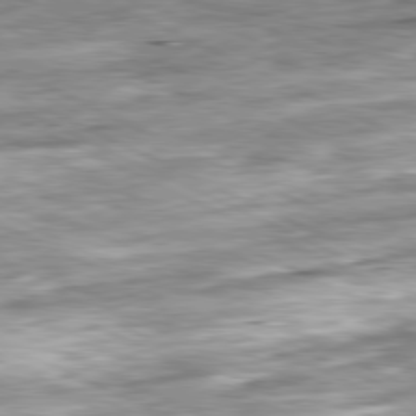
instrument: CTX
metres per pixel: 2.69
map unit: Ap
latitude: -81.3510
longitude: -88.2901
